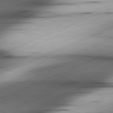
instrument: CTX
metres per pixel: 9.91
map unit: lApd
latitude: 81.5371
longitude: -166.6112
